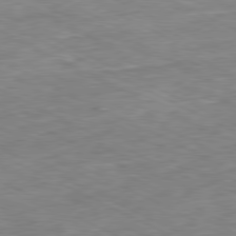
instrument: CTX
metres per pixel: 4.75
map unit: Ap
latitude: -80.8219
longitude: -91.8961
